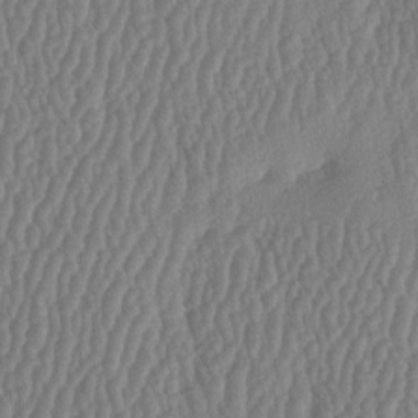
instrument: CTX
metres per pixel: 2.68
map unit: lAa
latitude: -6.9730
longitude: -130.1956
